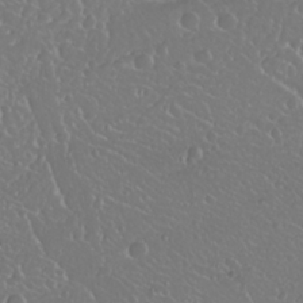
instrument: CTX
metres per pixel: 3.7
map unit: Nhu
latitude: 25.4615
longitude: -58.4979
